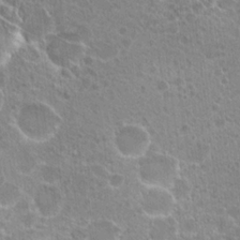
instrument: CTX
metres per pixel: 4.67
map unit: Hto
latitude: 20.7624
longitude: -39.7450
